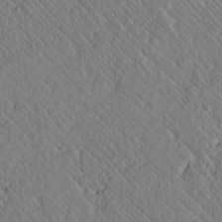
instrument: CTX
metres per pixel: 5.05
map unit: lAvf
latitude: 6.9325
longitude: 159.6343
